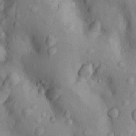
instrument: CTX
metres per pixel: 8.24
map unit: Nhu
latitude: 12.7624
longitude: -29.3670
